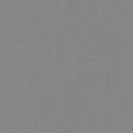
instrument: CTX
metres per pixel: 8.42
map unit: HNb
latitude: -45.5021
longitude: -40.1010
